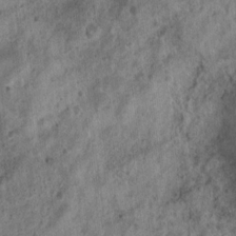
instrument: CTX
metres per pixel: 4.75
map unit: Nhu
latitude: 6.4979
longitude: -20.2900
